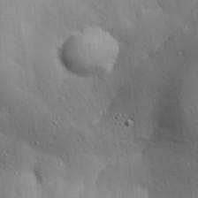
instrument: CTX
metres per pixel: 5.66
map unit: Aa
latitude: 30.6680
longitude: -144.9514
